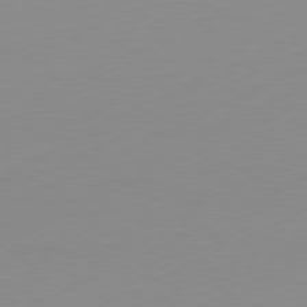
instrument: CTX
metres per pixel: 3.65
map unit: Ap
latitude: -81.1620
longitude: -84.5735
